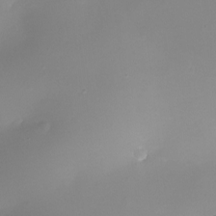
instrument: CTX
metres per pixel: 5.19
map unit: Ht
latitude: -6.5573
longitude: -20.6869
